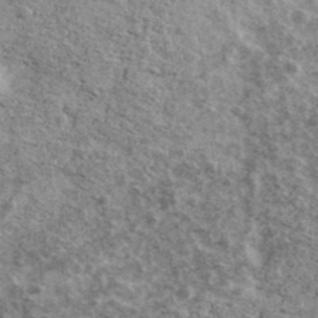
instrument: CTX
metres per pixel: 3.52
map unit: Ave
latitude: 41.4804
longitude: -108.6868
